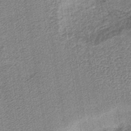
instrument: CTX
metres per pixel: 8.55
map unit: lHb
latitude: -40.5007
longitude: 63.6533
